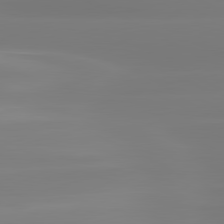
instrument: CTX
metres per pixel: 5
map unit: lApd
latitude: 81.0836
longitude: -134.1766
